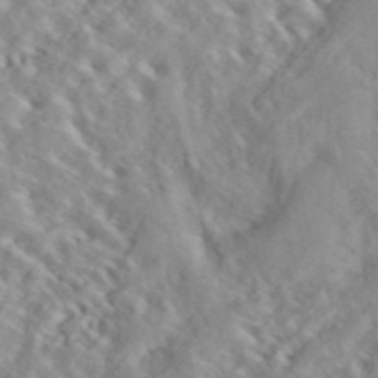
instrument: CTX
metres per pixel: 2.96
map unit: ANa
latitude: 44.9892
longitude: 37.1053
